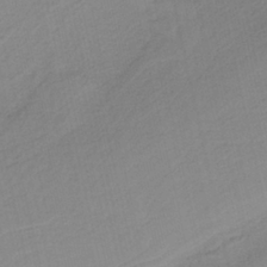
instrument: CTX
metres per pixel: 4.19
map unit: HNb
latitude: -36.2172
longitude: 56.3306
